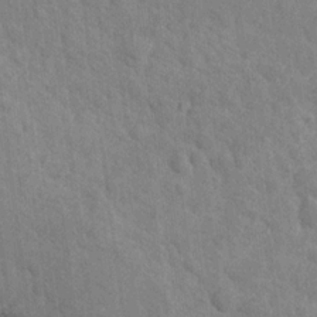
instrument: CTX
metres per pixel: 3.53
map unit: Nhu
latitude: 16.1767
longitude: -32.3845
